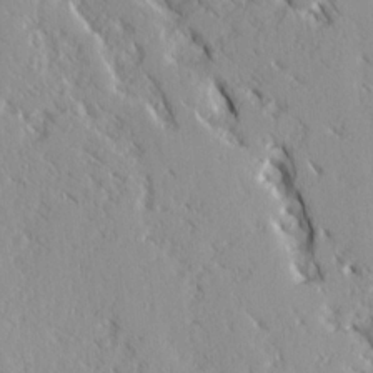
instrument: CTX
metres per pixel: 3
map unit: Ave
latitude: 14.6869
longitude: -130.8758
